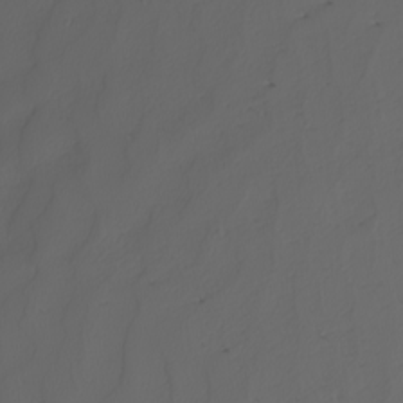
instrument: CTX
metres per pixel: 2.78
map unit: Nhu
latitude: -6.4818
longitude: -93.8394
